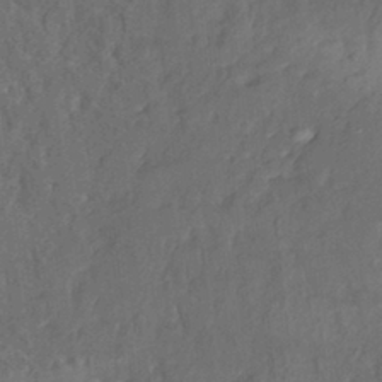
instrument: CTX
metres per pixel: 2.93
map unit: HNhu
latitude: 5.4426
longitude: 10.5385
